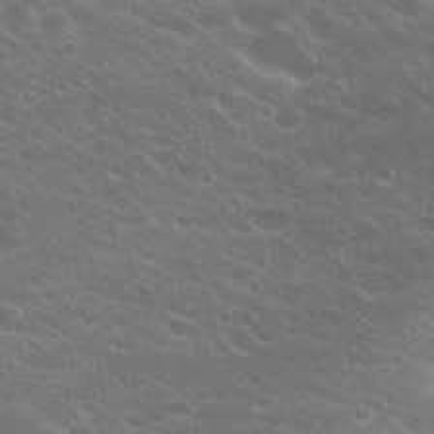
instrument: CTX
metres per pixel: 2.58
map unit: Hto
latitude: 24.1011
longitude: -35.7638
